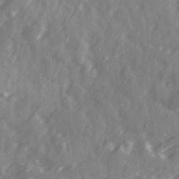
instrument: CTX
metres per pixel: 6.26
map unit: Ave
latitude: 19.5749
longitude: -130.7814
